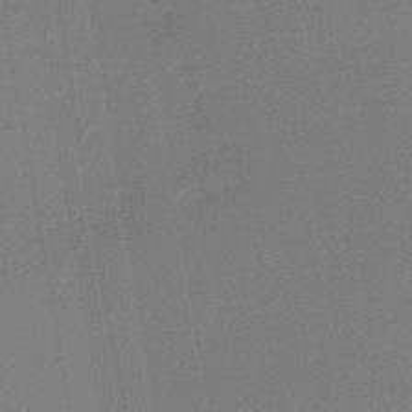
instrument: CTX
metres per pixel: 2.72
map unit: HNb
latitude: -48.3118
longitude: 59.7099
